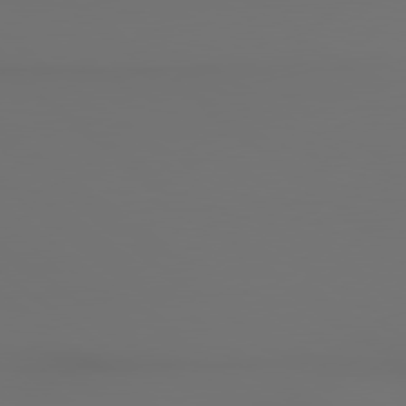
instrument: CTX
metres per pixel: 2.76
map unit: lApd
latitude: 79.5560
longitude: 177.8422
